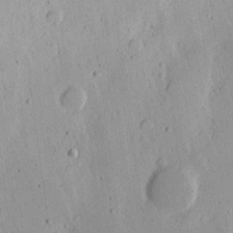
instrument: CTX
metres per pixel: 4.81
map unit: Nhu
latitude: 17.8961
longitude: -74.6868
